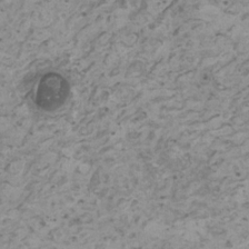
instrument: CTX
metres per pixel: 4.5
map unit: HNhu
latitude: -0.3118
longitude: 3.2564
